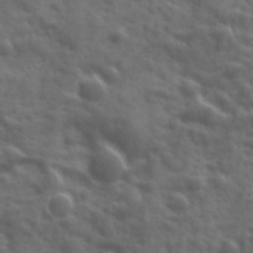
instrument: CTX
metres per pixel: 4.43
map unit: Ave
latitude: 18.8947
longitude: -132.2900
